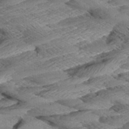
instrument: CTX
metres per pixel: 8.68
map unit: Aa
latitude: 8.8758
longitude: -135.3103
